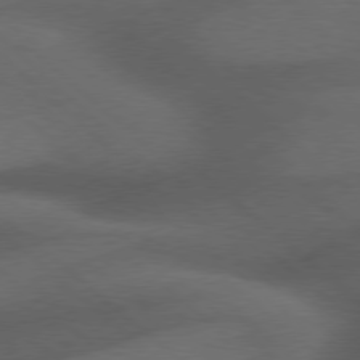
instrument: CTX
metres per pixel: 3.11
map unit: Hpe
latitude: 77.5182
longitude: -150.6679
